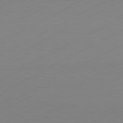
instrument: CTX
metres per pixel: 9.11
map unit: Hpe
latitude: -81.5966
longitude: 14.1795
